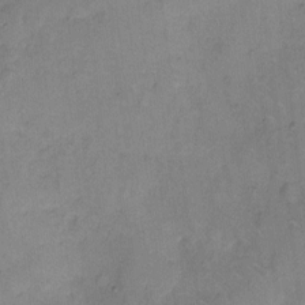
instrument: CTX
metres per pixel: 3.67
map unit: Hto
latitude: 6.8002
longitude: -62.3656
